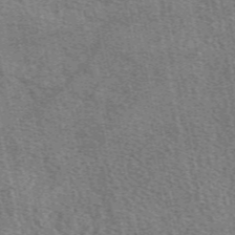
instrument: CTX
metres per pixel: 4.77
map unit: eAb
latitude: 50.1200
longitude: 113.6155
